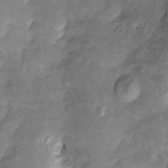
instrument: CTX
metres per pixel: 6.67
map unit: Htu
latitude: -5.4454
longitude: 158.5196
